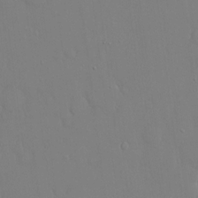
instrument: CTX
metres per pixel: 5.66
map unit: eHh
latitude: 14.6680
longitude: -71.4426
